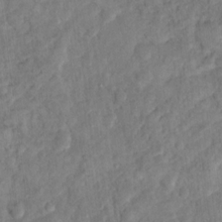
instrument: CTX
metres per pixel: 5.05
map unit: Hto
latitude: 12.7435
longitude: -37.0648
